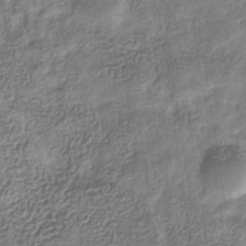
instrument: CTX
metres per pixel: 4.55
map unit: eHb
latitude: -31.2943
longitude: 72.9919
